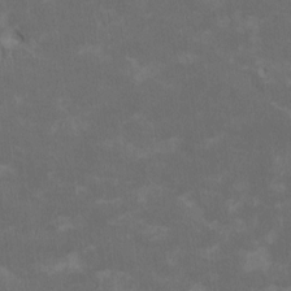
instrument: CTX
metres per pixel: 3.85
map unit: HNhu
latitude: 1.7260
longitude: -5.1592
